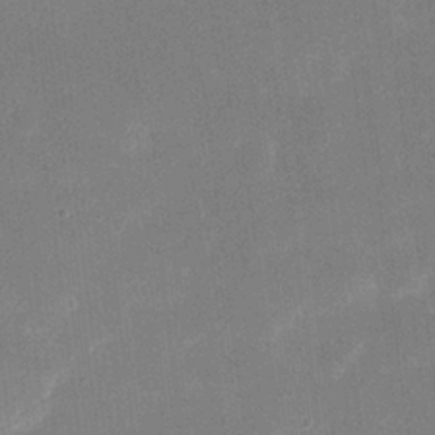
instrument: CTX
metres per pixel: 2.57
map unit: eHh
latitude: 19.9339
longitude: -68.9892
